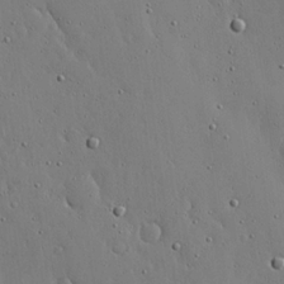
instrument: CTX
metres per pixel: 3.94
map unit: lHvf
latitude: 18.7246
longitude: -114.4978
